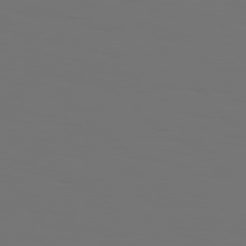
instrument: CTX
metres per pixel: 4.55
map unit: Hpe
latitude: 76.7624
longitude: -135.8772
